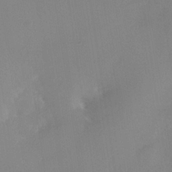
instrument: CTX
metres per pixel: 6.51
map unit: Nhe
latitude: -36.6896
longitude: -113.2915
